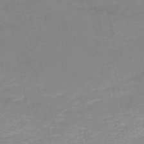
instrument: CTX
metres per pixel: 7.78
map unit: HNb
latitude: -50.3873
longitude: -39.1214
